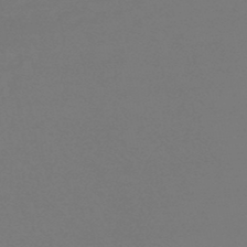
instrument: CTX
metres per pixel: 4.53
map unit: eHb
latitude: -47.1620
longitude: 87.8611
